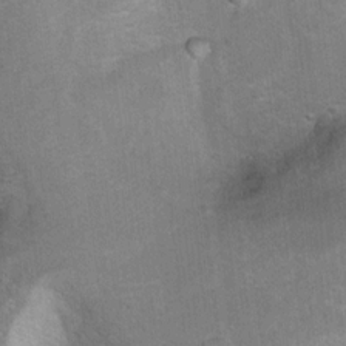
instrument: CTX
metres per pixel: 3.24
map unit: Hto
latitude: 7.4804
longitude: -30.3845
